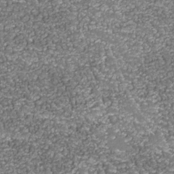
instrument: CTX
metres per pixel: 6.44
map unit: Nhu
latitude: -38.2173
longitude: -82.4790
